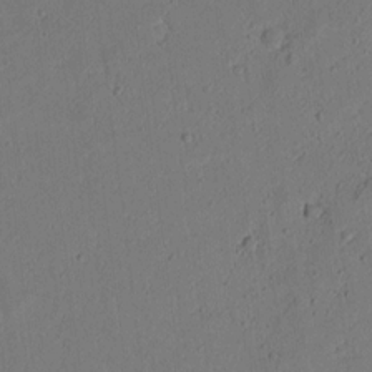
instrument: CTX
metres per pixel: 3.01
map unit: lAvf
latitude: 8.9703
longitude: 166.5007
